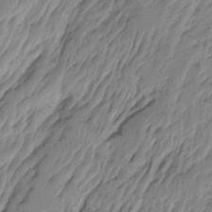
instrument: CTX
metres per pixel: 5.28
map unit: Hto
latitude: -8.1984
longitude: -44.7246
